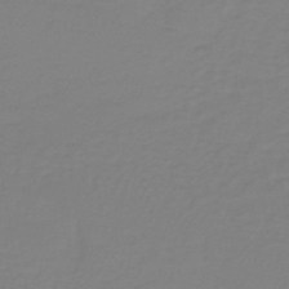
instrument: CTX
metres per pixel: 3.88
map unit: lHb
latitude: -41.8044
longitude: 63.7855
